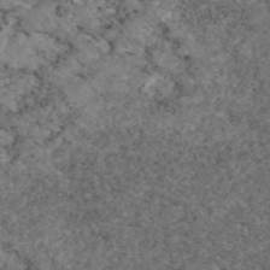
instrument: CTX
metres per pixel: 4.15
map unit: eAb
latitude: 47.2159
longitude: 113.6911
